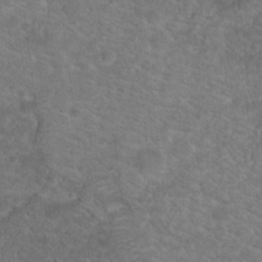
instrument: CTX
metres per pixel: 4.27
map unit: Hto
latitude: 19.2726
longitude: -38.8191
